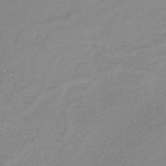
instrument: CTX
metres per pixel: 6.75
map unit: lHb
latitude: -35.8800
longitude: 71.7856
